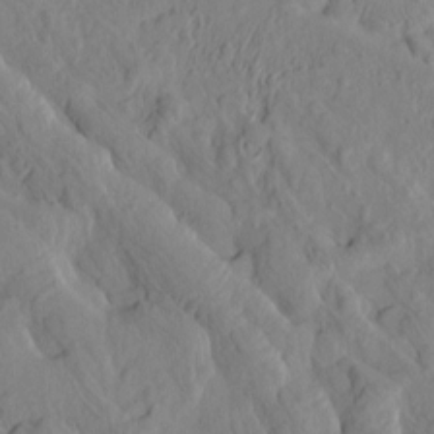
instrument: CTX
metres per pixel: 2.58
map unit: Htu
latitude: -8.5763
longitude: 177.9178
